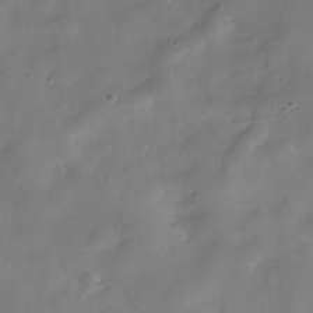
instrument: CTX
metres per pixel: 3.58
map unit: Hve
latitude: -31.5399
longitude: 94.9919
